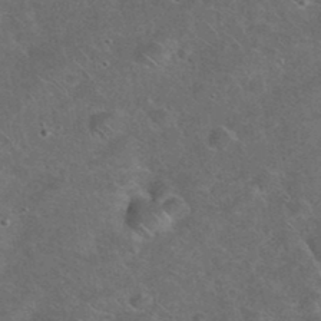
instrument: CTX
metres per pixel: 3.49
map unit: eHh
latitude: 38.2711
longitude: -64.6868
